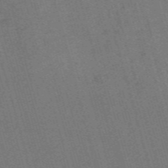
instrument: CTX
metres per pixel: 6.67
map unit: Nve
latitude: -59.2753
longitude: 63.0675
